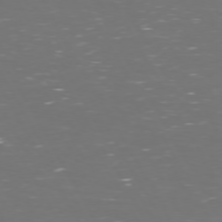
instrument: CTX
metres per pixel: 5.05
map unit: Hpe
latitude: 72.1200
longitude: -126.1200
